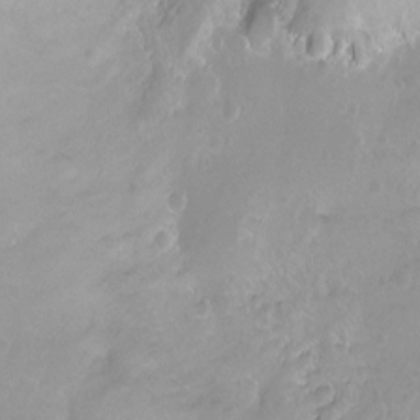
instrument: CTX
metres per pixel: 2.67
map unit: Ht
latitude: -8.6518
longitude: -35.9339
